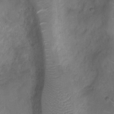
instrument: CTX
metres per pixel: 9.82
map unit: Ht
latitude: -4.9919
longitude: -15.4994
